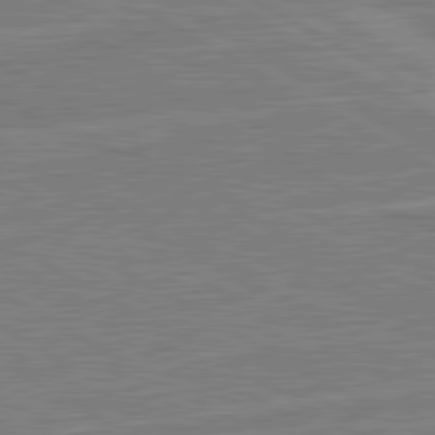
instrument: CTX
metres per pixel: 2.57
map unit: lApd
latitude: 80.8758
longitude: 122.9353
